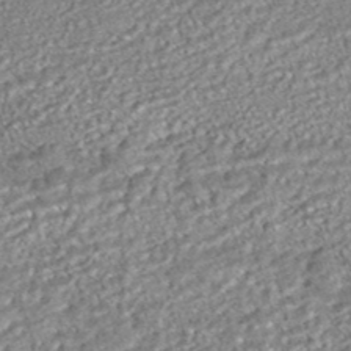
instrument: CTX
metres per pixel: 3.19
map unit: HNhu
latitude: -46.9730
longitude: 99.2943
